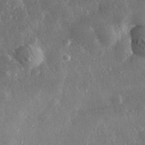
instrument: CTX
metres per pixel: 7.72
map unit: lHvf
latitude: 33.5749
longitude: -90.0822
